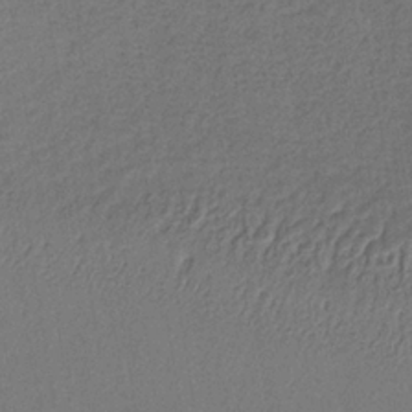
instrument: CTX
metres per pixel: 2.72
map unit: lHb
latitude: -34.7085
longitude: 63.6910
